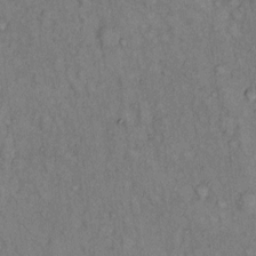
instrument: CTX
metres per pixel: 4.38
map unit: Hto
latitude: 12.2523
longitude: -61.0269
